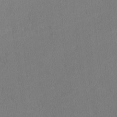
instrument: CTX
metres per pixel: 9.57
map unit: lHvf
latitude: -12.8975
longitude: -100.0822
